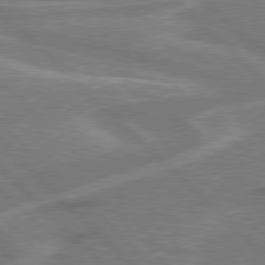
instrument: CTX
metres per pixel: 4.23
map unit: Hpe
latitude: 77.4804
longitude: -151.6127
